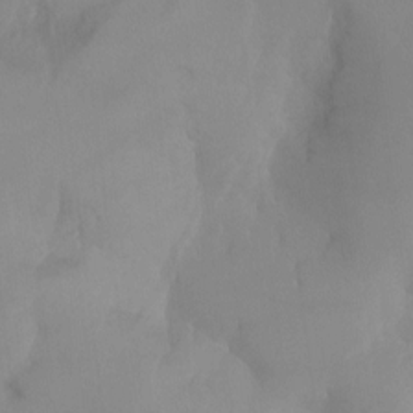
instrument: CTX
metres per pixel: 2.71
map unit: Ht
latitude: -10.2928
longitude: -33.4426
